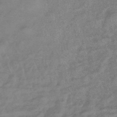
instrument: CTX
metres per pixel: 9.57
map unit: eHb
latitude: -42.2739
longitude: 82.0661
